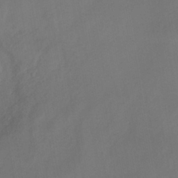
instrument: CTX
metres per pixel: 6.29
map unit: eHh
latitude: -40.1039
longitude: -26.2145
